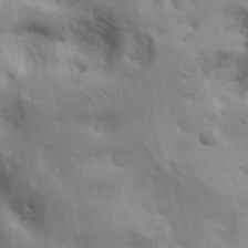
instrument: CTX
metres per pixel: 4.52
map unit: lAa
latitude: 18.2144
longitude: -138.8947
